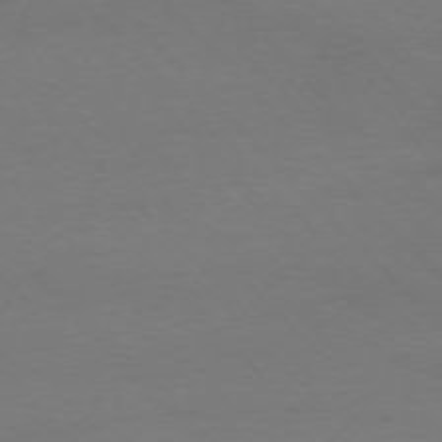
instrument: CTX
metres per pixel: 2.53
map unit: Ap
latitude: -75.2565
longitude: -78.6869
